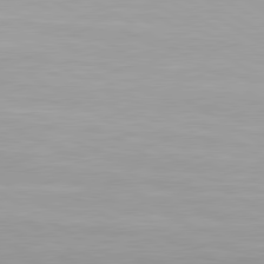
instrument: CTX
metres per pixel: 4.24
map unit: lApd
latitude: 80.5924
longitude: 160.1039
